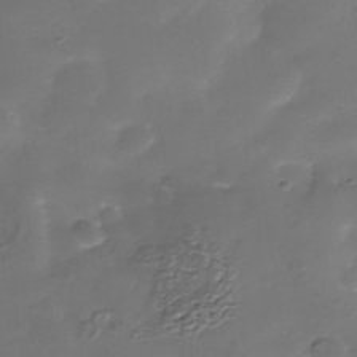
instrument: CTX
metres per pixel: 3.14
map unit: Nhe
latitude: -38.8408
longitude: -116.8758
